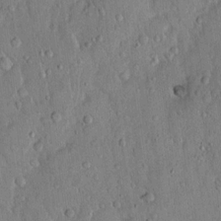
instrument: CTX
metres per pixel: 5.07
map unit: Hto
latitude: 14.8569
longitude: -57.6504
